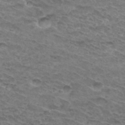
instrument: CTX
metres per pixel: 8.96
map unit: Hto
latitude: 32.5924
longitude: -47.4238
